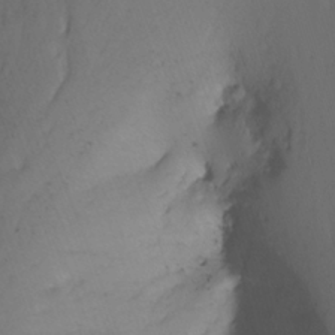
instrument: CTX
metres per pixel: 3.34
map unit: Nhu
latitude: -6.5007
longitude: -66.7057
